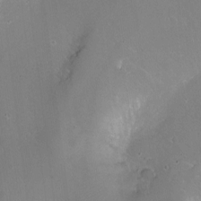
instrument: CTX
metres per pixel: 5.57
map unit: Ht
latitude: -15.7100
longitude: -40.8757
